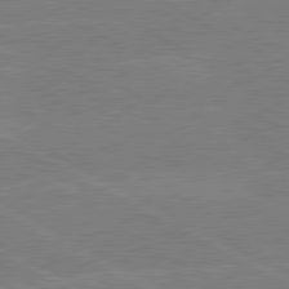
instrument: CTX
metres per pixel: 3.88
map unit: lApd
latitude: 80.4223
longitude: -127.6316
